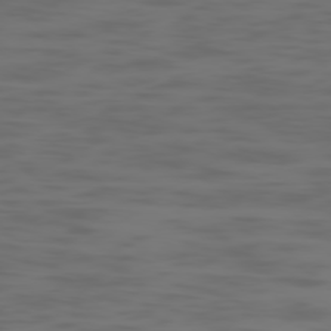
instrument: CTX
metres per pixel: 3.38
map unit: Ap
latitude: -77.9367
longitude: -63.3104
